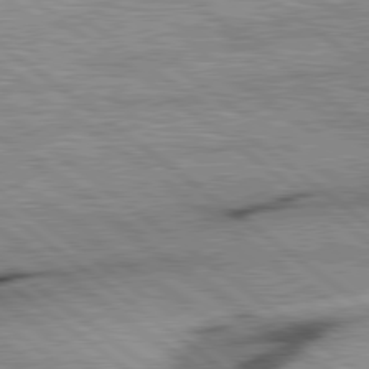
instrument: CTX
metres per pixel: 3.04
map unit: lApd
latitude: 79.5560
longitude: -140.1955
